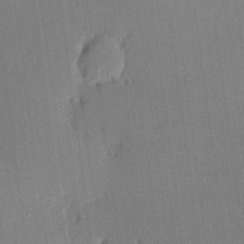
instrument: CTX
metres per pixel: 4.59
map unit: lHvf
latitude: 20.4034
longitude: 144.6708
